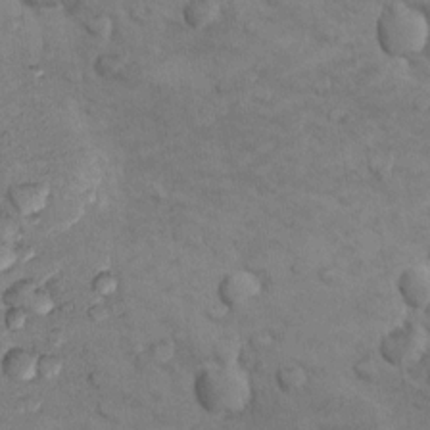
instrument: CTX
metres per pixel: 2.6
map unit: Nhu
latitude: 8.7057
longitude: -25.2159
